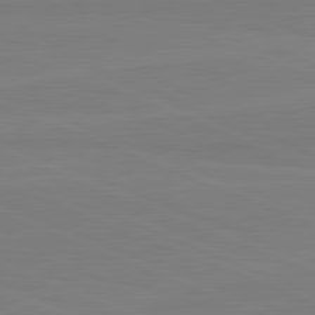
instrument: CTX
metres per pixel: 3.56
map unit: lApd
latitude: 81.9150
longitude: 165.1809
